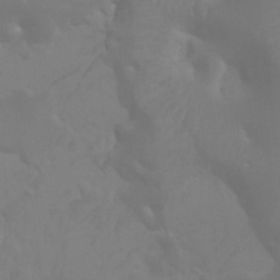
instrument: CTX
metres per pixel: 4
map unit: Ht
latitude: -9.8989
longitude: -34.1200
